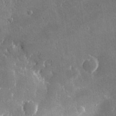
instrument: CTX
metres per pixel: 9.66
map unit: lHvf
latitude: 31.3293
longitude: -93.7638
